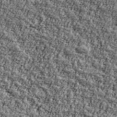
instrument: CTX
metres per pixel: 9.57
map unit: Ave
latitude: 43.0081
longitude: -111.0648
